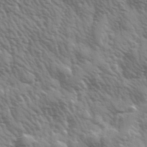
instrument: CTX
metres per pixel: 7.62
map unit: Hve
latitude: 32.2334
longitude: 150.2739
